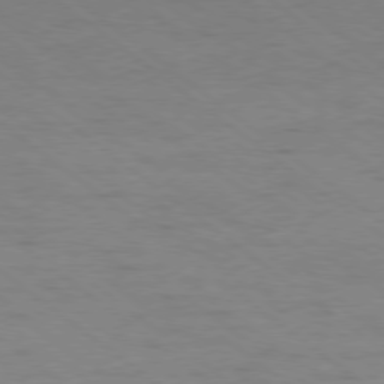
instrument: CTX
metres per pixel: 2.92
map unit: Ap
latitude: -79.0675
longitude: -100.1200
